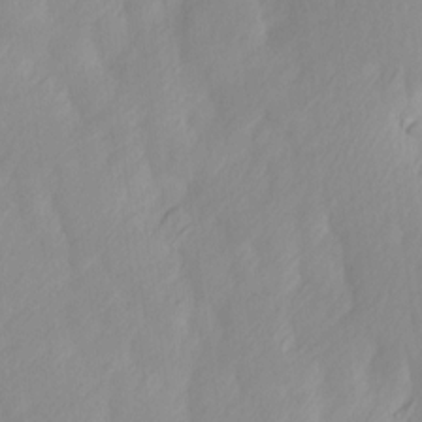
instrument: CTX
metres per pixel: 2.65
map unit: Ave
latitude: 13.5749
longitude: -105.8017
